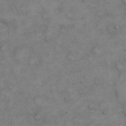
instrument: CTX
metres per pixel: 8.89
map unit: eHh
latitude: 20.6302
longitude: -59.5182
